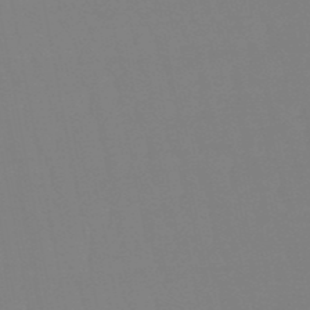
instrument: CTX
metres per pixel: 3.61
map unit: eHb
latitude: -50.3684
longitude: 74.2740
